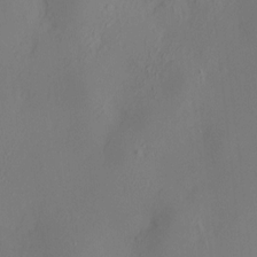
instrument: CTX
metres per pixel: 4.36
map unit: HNhu
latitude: 7.8772
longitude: 12.1039
